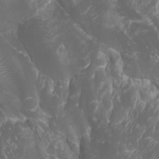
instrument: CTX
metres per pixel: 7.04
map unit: Htu
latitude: -1.1809
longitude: -77.8016
